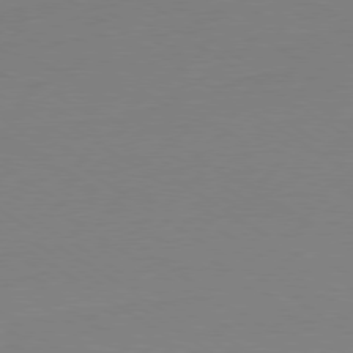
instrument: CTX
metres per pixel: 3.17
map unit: Ap
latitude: -79.9556
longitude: -59.0836
